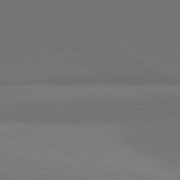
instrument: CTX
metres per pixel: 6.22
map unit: lApd
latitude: 81.5749
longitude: 146.4251
